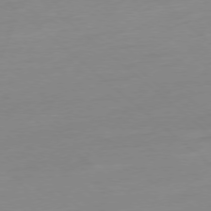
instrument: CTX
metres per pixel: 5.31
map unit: Ap
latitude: -78.1983
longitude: -99.3481
